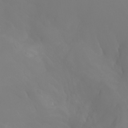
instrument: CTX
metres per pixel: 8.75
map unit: Aa
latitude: -6.7841
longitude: -85.7450
